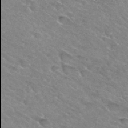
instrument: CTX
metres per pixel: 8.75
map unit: Hto
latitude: 31.8773
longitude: -45.9906
